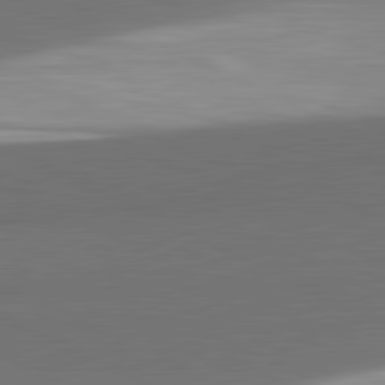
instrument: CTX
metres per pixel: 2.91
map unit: lApd
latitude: 81.6883
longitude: 154.6519
